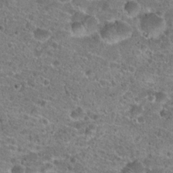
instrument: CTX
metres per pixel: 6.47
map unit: Hto
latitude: 20.7435
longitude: -42.1578
